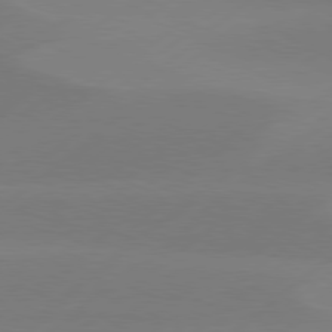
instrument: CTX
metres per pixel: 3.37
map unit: Hpe
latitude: 78.5168
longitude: -131.7828
